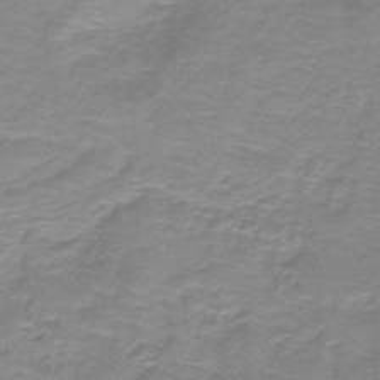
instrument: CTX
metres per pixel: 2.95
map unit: lHb
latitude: -41.3509
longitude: 56.6518
